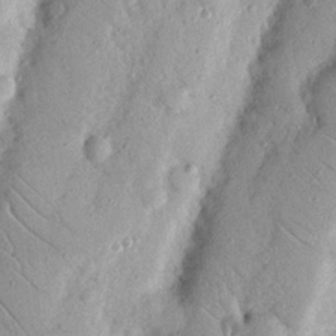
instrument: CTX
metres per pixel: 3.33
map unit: Nhu
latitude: 18.6301
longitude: -77.5371
